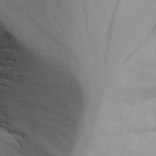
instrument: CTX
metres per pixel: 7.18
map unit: Aa
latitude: 25.3481
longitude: -132.1200
